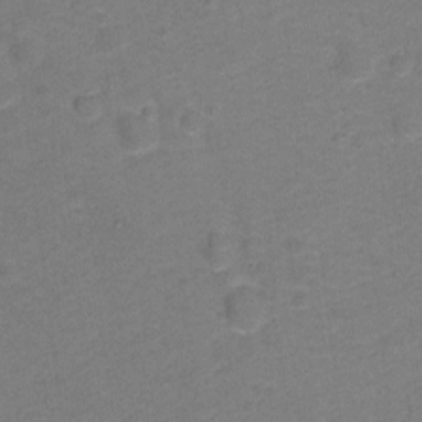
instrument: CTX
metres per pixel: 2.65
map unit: Hto
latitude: -0.4062
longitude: -34.4412
